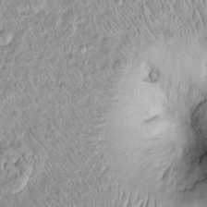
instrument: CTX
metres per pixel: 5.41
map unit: Htu
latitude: -4.6329
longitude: 158.7463
